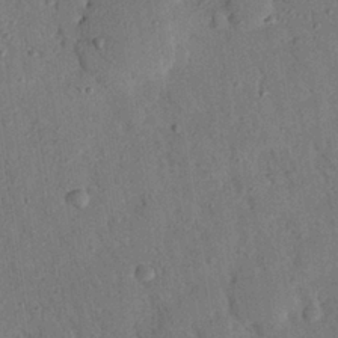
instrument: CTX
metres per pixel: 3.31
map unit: eHh
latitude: 26.1011
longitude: -76.9513
